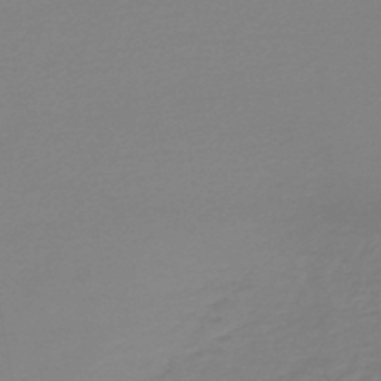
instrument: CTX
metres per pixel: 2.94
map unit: lHb
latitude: -45.1620
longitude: 62.8408
